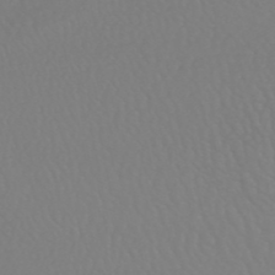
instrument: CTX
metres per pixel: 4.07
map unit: HNhu
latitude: -49.2754
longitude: 101.2942
